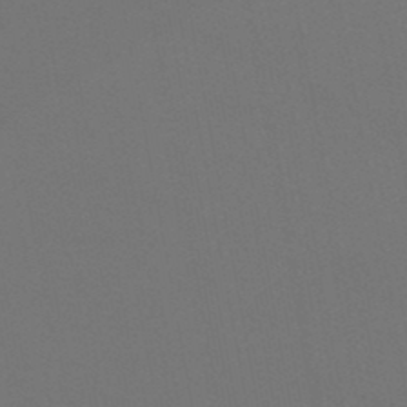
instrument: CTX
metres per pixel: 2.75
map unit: lHb
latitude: -46.8786
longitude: 68.4062
